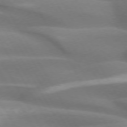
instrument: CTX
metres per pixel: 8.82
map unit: lApd
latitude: 73.6316
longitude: -52.8569
